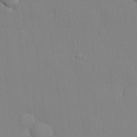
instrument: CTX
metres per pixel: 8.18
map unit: lHvf
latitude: 21.1214
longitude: 141.4265
